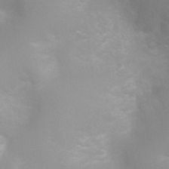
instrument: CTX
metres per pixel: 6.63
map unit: Ht
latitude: 3.3292
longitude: -22.3467
